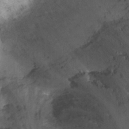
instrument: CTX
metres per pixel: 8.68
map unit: Ht
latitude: -0.0850
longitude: -33.1025
